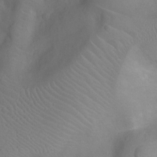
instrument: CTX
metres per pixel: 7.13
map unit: Ht
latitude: -9.3321
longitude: -23.0836
